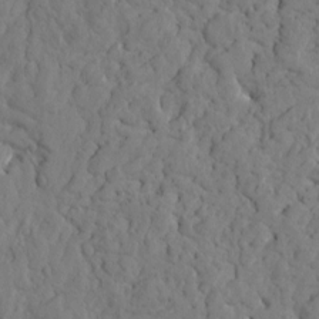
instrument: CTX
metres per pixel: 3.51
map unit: Htu
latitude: -1.6344
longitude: 179.5966
